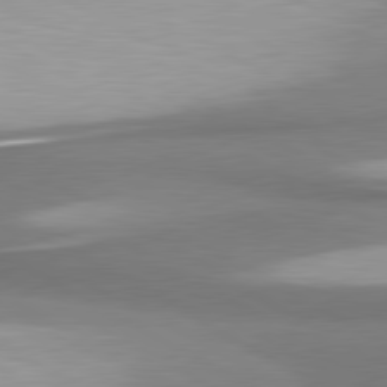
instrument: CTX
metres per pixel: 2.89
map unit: lApd
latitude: 80.6868
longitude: 176.9731
